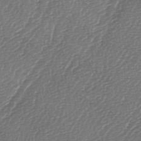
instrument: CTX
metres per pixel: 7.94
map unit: lAa
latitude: -3.1809
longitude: -128.4979
